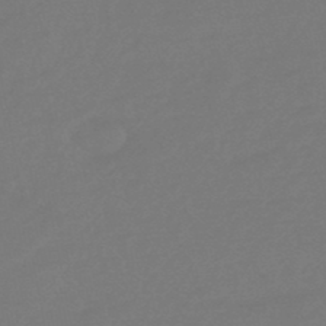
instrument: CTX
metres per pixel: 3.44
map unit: eHb
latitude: -46.8408
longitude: 87.7667
